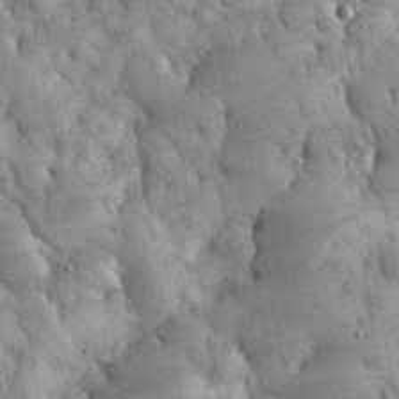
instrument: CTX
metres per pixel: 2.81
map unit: eHh
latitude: 32.1956
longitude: -69.9717
